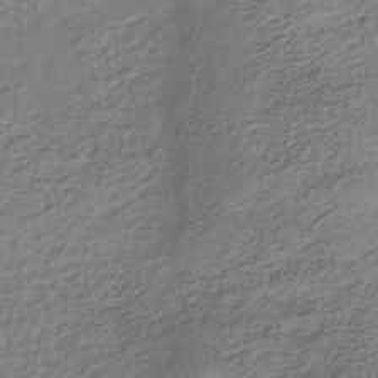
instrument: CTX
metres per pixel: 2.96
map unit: Nhe
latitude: -40.3495
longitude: -100.4412
